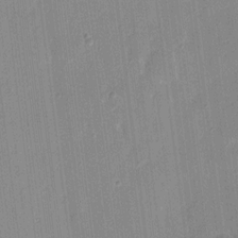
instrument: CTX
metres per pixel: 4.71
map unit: eHh
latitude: 9.0270
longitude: -68.5168
